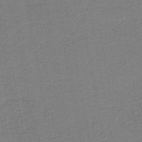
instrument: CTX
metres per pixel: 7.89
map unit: HNb
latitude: -45.7478
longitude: 52.4440
